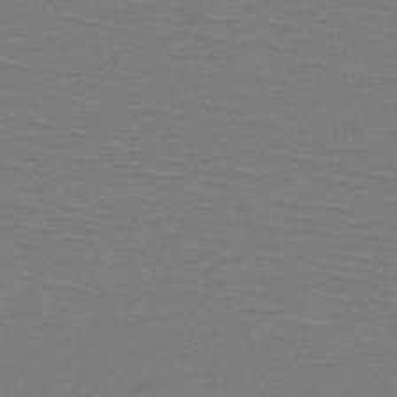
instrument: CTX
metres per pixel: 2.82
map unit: HNb
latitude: -50.2739
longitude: -43.9150
